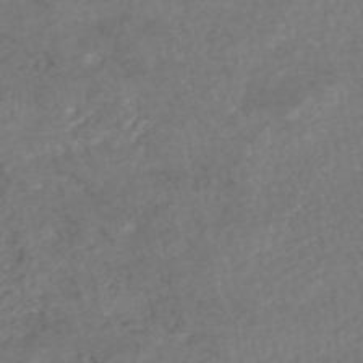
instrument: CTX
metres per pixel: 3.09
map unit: HNhu
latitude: -47.7288
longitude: 98.0850
